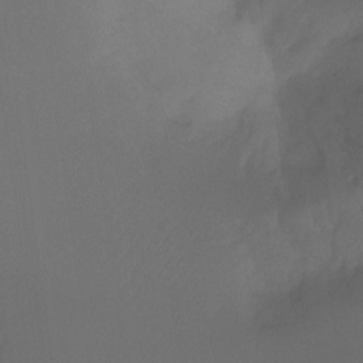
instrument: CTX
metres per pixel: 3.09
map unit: Ht
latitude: -7.5777
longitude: -30.4979
